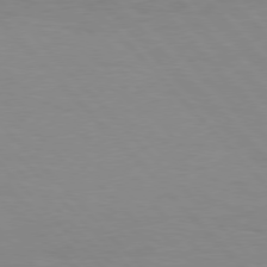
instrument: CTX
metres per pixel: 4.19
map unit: Hpe
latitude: 76.4790
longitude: -155.9339
